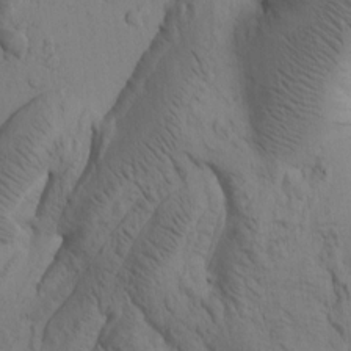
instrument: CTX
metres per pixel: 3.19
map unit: Htu
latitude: -1.2754
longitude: 174.8407
